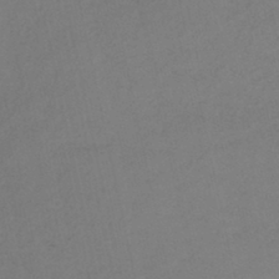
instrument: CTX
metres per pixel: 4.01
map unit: HNb
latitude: -44.1984
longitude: -44.2711
